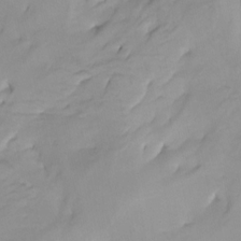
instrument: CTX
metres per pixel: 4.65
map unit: Htu
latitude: -8.2550
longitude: -65.6127
